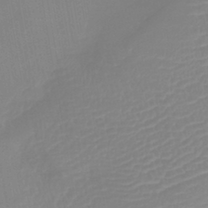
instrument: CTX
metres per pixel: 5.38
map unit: lHb
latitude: -41.9367
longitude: 77.2376
